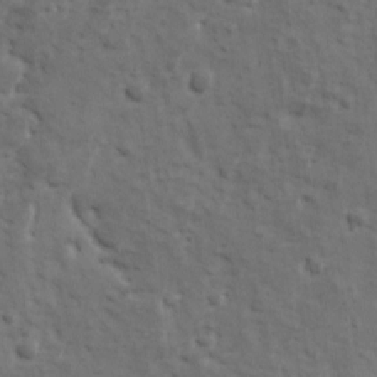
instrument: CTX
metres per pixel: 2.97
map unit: Ave
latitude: 11.6127
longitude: -104.2523
